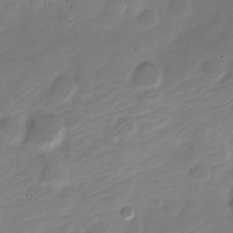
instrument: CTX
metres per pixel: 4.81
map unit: Nve
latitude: -21.6155
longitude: 106.0094
